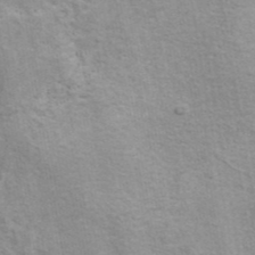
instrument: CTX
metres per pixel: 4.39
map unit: ANa
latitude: 41.9339
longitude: 17.6155
